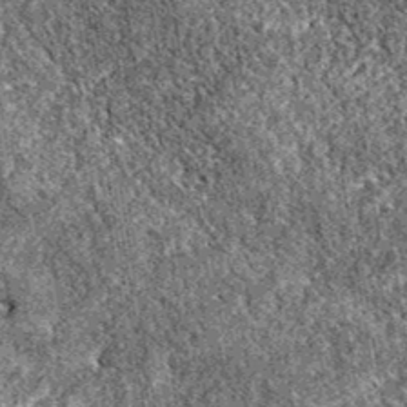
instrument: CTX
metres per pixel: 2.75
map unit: eAb
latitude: 38.2711
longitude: 111.6911
